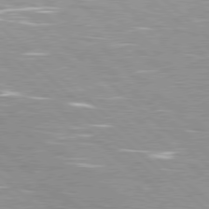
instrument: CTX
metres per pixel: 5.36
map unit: Hpe
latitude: 78.2145
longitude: -139.8961
